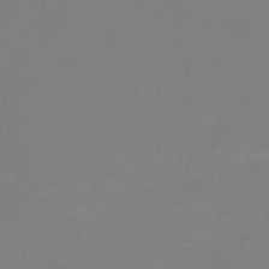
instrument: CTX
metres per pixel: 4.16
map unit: eHb
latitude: -46.8975
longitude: 85.9367
